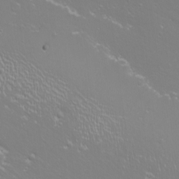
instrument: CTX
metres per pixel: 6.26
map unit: eHh
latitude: -11.1620
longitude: -65.1025
